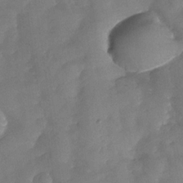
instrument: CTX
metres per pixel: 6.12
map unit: Nhe
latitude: -33.5588
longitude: -143.3860
